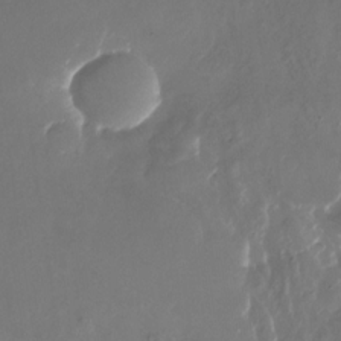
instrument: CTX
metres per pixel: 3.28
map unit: Nhu
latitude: -27.3887
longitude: -72.7436
